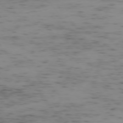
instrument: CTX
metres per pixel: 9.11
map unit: Ap
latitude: -75.4266
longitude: -79.4616
